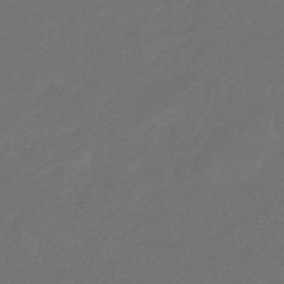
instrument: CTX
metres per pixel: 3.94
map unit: eHb
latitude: -47.7477
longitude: 85.7099
